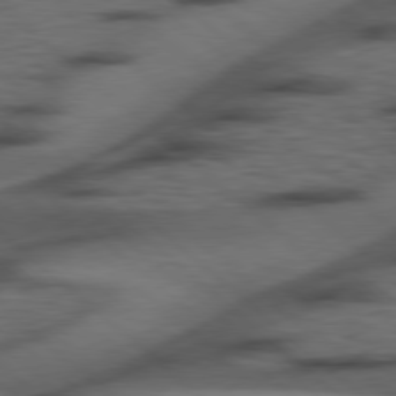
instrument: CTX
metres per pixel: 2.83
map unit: Hpe
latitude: 78.3845
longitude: -155.9339
